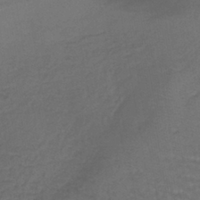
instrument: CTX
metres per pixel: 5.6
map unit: lHb
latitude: -39.8989
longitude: 62.0283
